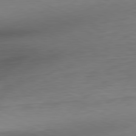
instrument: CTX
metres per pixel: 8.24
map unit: Ap
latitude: -81.8989
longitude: -75.9528
